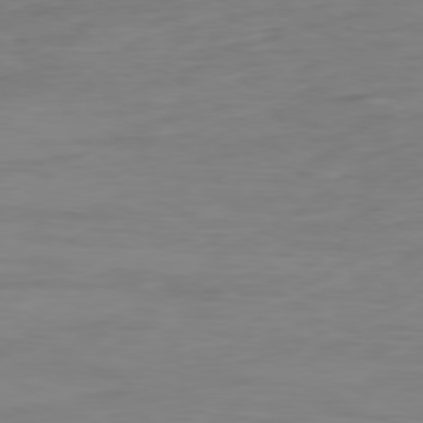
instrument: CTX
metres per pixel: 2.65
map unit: Ap
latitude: -79.4076
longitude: -76.8758
